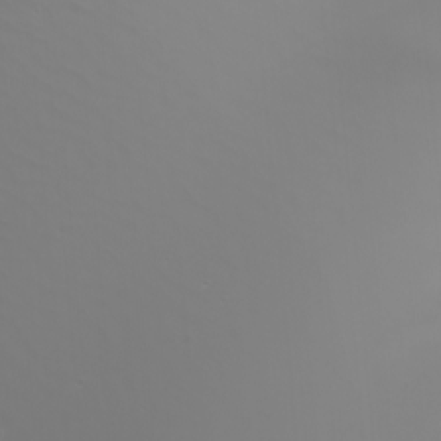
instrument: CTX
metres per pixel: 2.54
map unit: Htu
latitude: -5.2376
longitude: -89.9339
